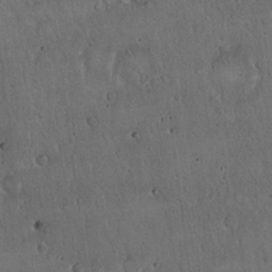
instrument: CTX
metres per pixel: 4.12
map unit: Hto
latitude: 16.8380
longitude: -59.7450
